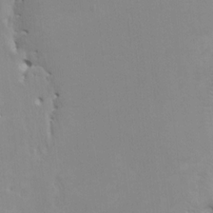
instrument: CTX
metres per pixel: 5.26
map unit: HNhu
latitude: 4.0444
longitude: -4.0255
